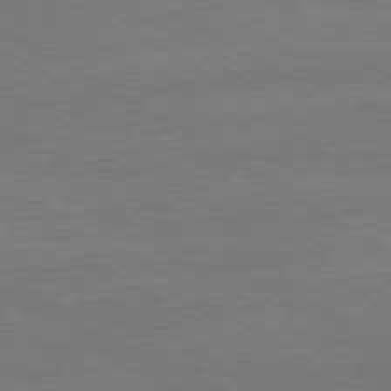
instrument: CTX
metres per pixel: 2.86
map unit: Ap
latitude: -80.2740
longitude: -87.6316
